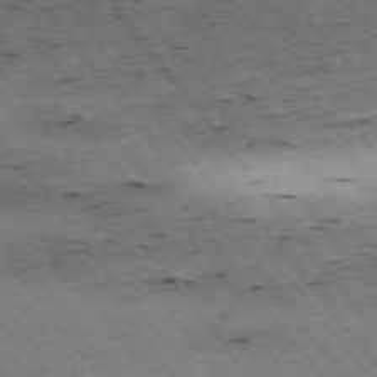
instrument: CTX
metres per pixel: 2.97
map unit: Hpe
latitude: -75.2565
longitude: 4.6140
